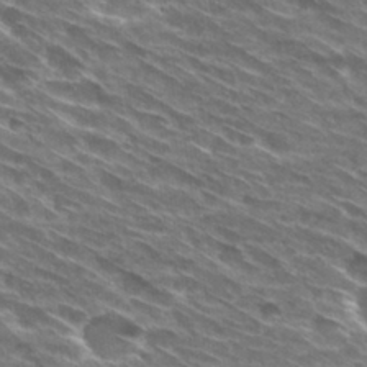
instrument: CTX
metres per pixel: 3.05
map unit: Hto
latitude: 30.0444
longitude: -44.7435
